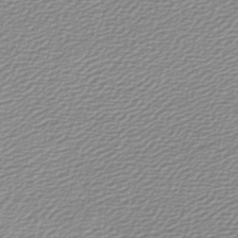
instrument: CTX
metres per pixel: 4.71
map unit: lHb
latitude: -46.7274
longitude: 60.1039
